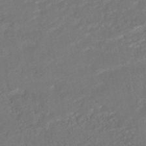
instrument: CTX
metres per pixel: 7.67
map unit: HNhu
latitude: -47.5399
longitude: 97.9178
